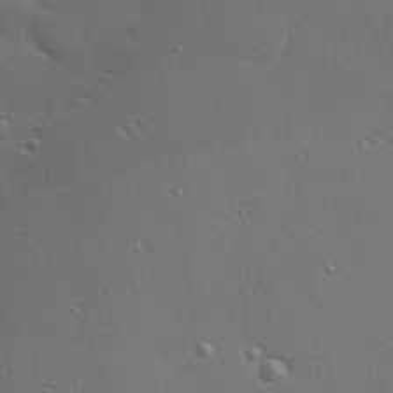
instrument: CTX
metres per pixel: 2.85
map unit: Hve
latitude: 27.7639
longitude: -90.7246
